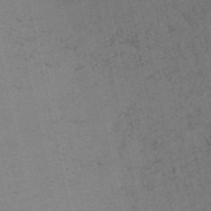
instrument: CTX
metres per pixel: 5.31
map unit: HNb
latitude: -55.0676
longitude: -41.4048
